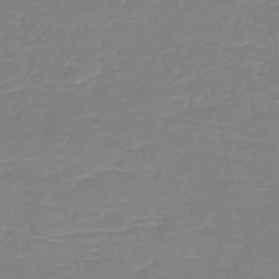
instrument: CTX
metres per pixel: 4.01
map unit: HNb
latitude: -44.6896
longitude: 50.8786
